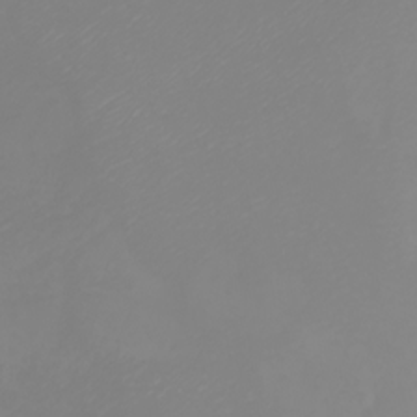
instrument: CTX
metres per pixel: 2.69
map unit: Nhu
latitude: -5.9556
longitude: -93.3103
